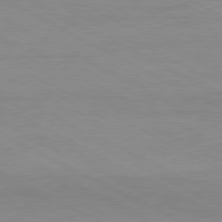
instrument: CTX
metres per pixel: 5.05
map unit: Ap
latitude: -77.8800
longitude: -73.8395
